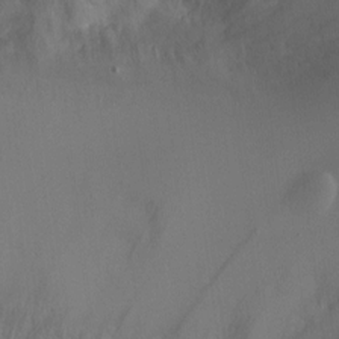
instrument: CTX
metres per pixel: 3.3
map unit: Ht
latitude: -1.8234
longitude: -20.0822
